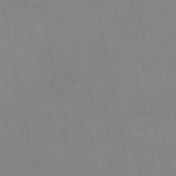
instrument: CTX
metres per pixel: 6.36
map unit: eAb
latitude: 49.8394
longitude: 104.8219
